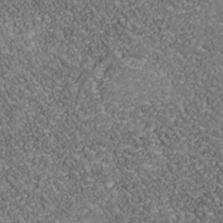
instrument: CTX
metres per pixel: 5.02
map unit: Nhu
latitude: -38.9731
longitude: -83.4804
